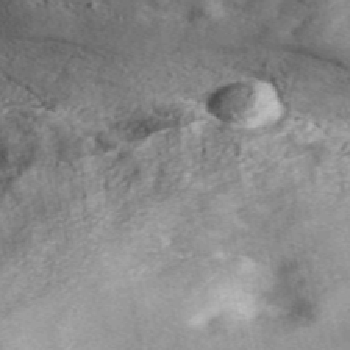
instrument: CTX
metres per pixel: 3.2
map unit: ANa
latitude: 45.7449
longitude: 25.5021
